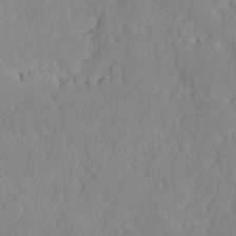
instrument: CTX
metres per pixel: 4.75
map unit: Ave
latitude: -9.1431
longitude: -116.7435
